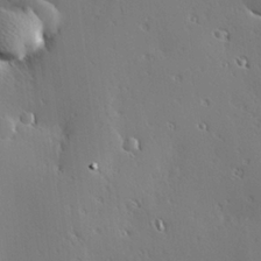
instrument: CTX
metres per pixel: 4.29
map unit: Hve
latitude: 25.1592
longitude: -92.4223
